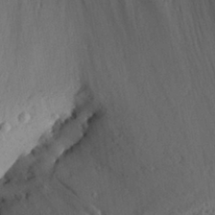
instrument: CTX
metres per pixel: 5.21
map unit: Aa
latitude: 30.4790
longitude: -133.8017
